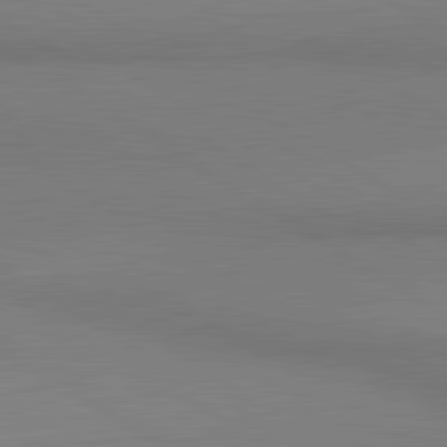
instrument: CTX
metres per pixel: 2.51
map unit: lApd
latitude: 81.1970
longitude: 161.2943
